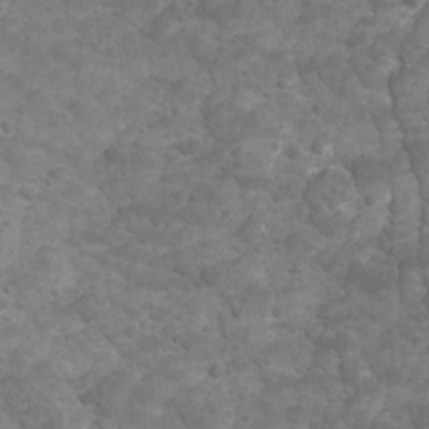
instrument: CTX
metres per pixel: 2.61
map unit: Ave
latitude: 16.6113
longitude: -133.3482
